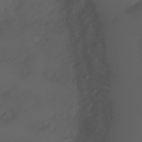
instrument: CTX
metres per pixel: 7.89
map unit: eHh
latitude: -5.5588
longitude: -87.3859
